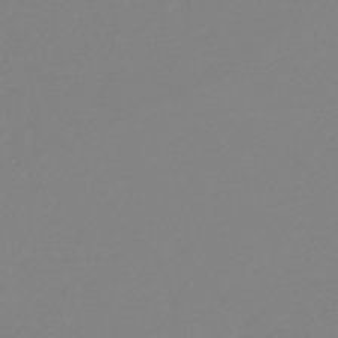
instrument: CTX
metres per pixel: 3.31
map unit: eHb
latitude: -49.1431
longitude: 87.0487
